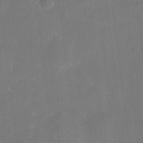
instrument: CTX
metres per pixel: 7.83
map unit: eHh
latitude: 4.9325
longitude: -66.1388
